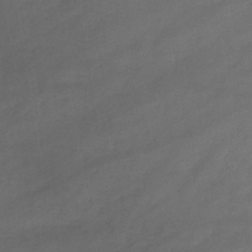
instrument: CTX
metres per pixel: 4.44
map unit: lHb
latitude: -39.1053
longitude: 70.8408
